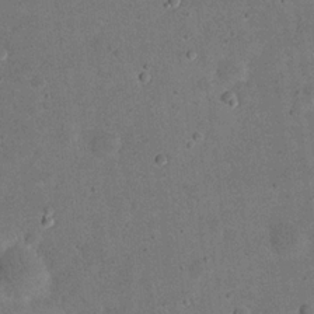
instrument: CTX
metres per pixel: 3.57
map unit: eHh
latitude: 19.8016
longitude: -62.5357
